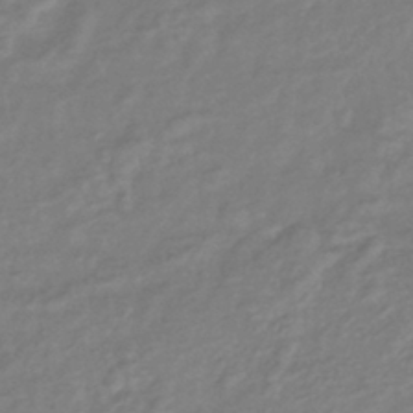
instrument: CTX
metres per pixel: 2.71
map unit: eHb
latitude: -41.6344
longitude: 81.5588
